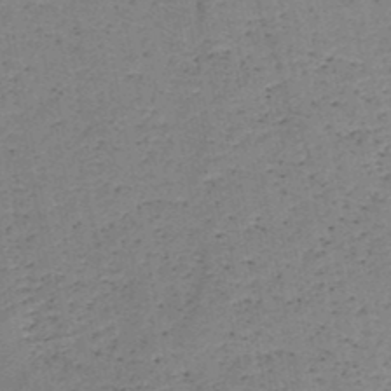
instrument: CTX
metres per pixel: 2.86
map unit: HNb
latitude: -48.4629
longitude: -40.2900
